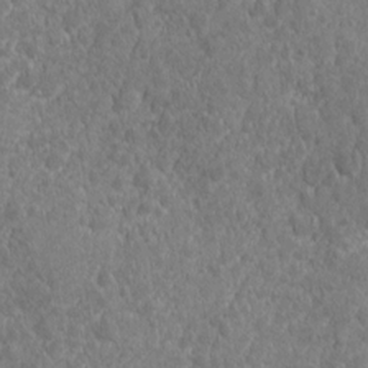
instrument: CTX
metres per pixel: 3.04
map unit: Ave
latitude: -10.5952
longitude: -120.2334
